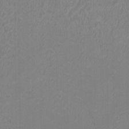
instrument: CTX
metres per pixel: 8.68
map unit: HNhu
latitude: 3.2726
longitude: -2.2711
